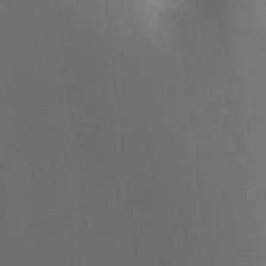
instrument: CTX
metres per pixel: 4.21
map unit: Ht
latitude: -3.0297
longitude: -28.8569
